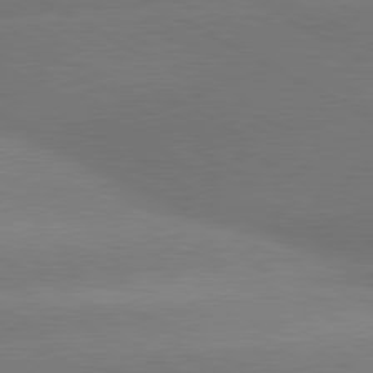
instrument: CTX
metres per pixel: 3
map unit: lApd
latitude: 80.4412
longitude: -150.9891
